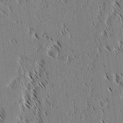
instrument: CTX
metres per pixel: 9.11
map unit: lAvf
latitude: 2.4412
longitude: -106.3656
